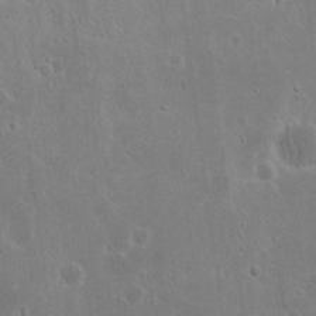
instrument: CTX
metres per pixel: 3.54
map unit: Nhu
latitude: 19.2537
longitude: -72.4979
